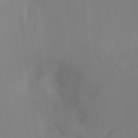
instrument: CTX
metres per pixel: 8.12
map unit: Ht
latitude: -6.6329
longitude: -31.0459
